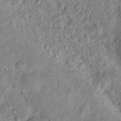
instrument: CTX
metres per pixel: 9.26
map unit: Hto
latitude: 16.0255
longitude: -30.6491
